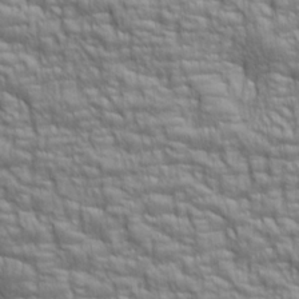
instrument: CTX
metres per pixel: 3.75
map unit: lAa
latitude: 6.6868
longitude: -115.6315
